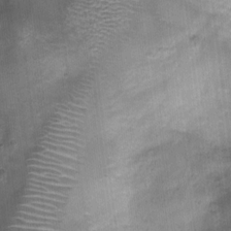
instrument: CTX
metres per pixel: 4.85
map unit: Nhu
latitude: 0.5167
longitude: -17.4048
